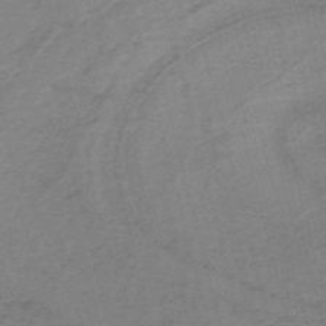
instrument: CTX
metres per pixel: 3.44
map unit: HNb
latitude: -54.1039
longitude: -46.6113
